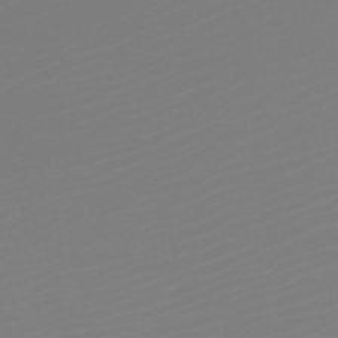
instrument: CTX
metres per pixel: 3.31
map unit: HNb
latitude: -47.0108
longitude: -48.7057
